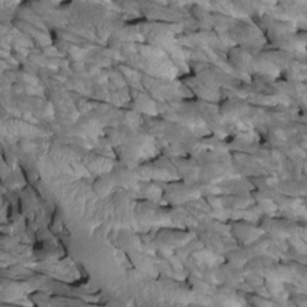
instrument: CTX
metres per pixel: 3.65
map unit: Htu
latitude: 1.3859
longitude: 145.4266
